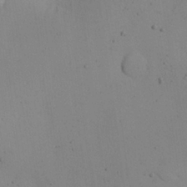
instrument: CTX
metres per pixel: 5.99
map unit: eHh
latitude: 25.8205
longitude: -75.2537
